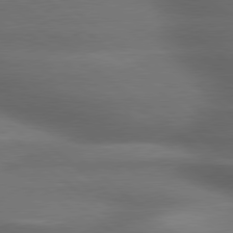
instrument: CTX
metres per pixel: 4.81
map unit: lApd
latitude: 79.2726
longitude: -117.2537
